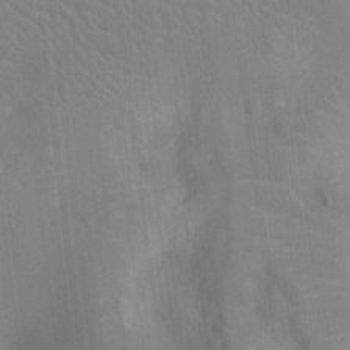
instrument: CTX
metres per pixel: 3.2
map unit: Ht
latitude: -9.5021
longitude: -22.2711
